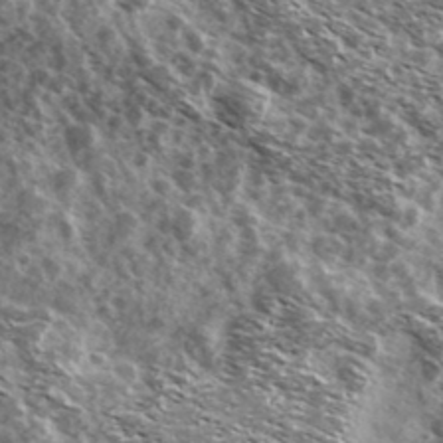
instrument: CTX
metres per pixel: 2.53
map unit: Ave
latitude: 37.9906
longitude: -108.3278
